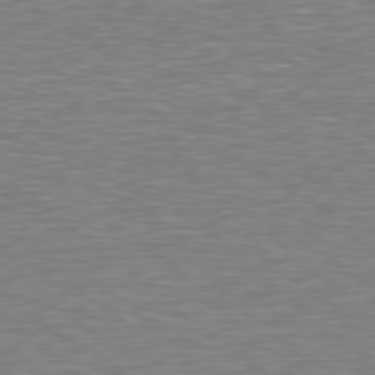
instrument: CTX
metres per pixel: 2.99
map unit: Hpe
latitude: 78.6302
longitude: -123.2537
